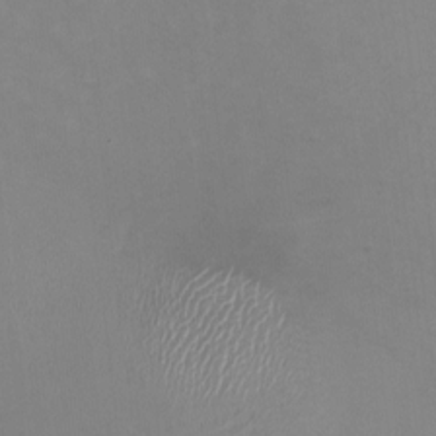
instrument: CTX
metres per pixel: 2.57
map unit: HNhu
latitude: -1.1809
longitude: -4.6113
